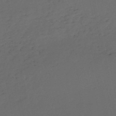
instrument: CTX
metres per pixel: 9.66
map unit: eHh
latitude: -53.0486
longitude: -24.7057
